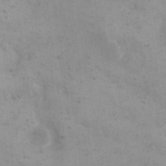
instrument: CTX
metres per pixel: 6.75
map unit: eHh
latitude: 20.5546
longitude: -64.8569
